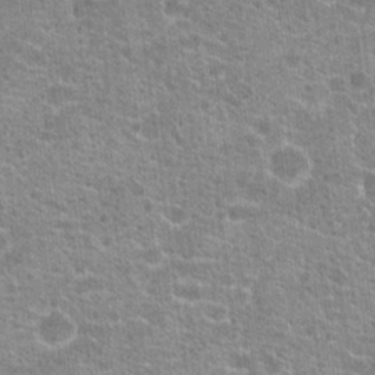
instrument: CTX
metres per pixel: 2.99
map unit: Hto
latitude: 21.0648
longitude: -42.6680
